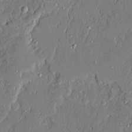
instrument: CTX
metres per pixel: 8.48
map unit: Ave
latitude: 21.1403
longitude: -128.3278
